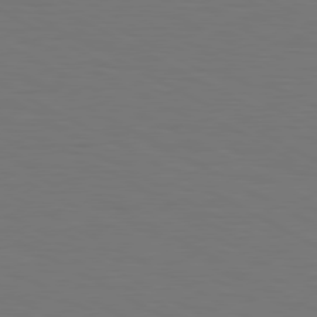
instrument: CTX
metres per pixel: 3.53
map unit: Hpe
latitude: 78.9703
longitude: -119.8016
